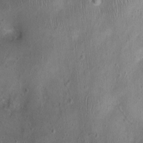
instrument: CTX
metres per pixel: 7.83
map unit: Nhu
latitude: 0.8191
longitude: -15.6694
